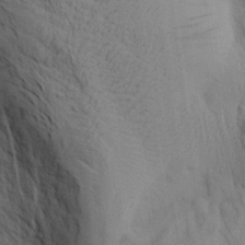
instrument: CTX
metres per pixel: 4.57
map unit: Aa
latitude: 27.7072
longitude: -132.0444
